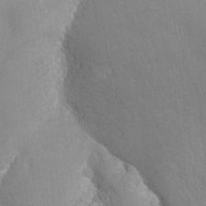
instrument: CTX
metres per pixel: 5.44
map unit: Nhu
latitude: -13.2565
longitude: -65.5560
